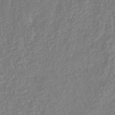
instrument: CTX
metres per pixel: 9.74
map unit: lHb
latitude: -41.9556
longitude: 75.5022
